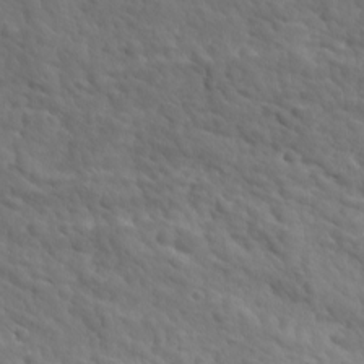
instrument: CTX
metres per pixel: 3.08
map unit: Ave
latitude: 17.8772
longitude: -132.4790
